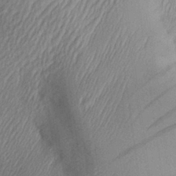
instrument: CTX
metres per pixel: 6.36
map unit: Aa
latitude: 29.1025
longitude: -136.9136
